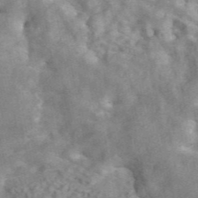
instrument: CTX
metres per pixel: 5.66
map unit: ANa
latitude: 45.4048
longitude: 26.4062
